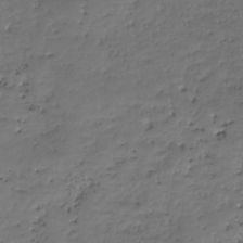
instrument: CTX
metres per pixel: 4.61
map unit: HNhu
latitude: -36.7652
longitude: 33.5588
